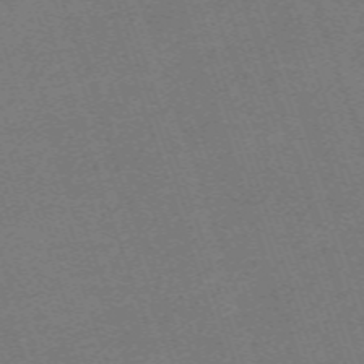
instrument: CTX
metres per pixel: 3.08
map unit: eHh
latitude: -63.5777
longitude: 52.0094
